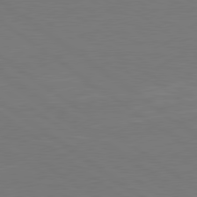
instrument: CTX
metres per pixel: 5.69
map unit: lApd
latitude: 79.6883
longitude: 163.9178
